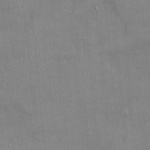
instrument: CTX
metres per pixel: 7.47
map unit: Ht
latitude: -3.8989
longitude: -14.7625
